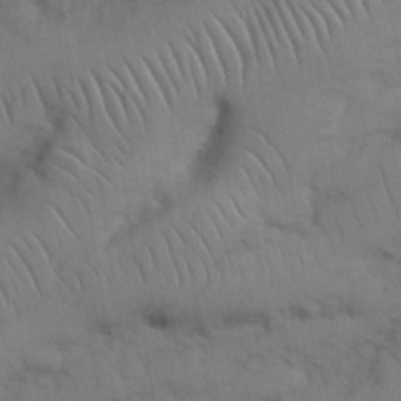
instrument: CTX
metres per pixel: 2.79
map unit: Nhu
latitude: 26.9514
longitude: -69.3293
